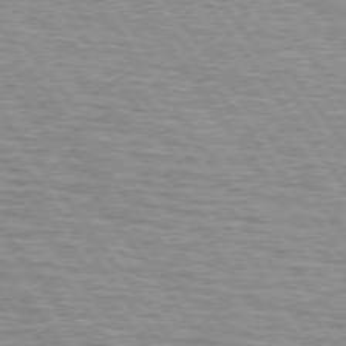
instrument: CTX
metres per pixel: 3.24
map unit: lApd
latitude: 75.2537
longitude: -75.4238
